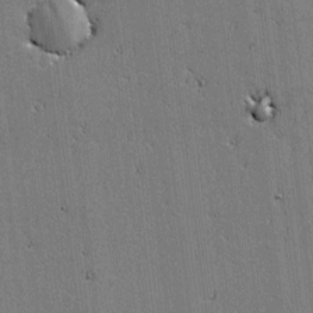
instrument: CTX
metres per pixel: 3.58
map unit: lAvf
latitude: -0.9542
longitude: -105.6883
